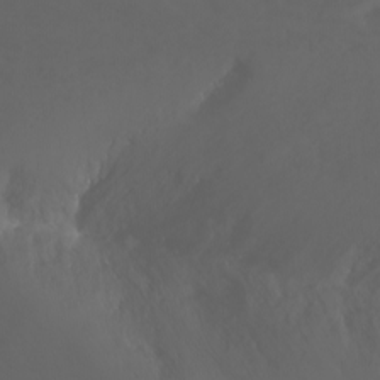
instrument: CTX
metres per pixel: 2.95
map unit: Ht
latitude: -3.8233
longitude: -62.3656
